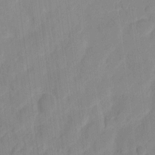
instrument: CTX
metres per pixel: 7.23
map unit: eHh
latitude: 9.8395
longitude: -65.4615
